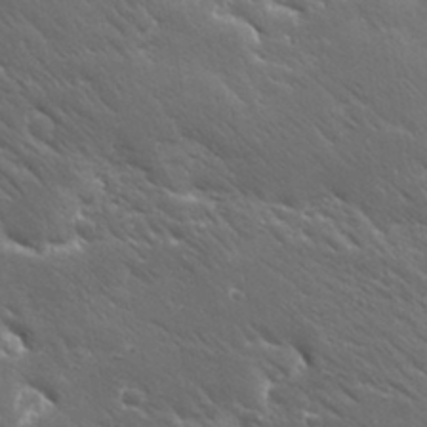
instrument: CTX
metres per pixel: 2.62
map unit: Ave
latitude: 19.5182
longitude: -137.7450
